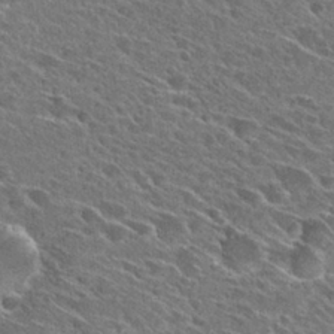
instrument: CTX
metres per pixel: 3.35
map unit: Hto
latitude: 27.9717
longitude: -42.9892
